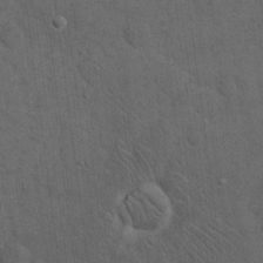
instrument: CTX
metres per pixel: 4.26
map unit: eHh
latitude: 19.1403
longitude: -63.6883
